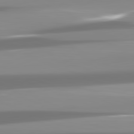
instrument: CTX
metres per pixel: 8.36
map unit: lApd
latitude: 82.0444
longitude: -137.9906
